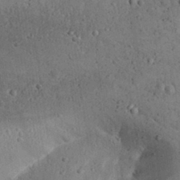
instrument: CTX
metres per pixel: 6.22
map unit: Aa
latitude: 31.4994
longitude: -133.7639
